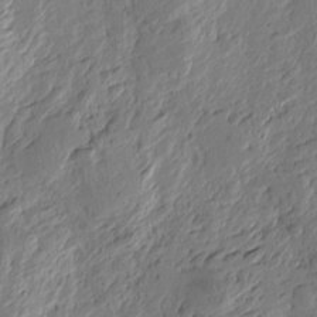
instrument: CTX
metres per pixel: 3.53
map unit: Htu
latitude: -3.4076
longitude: -178.1578
